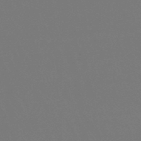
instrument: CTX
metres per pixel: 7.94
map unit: lHb
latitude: -47.8611
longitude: 69.4454
